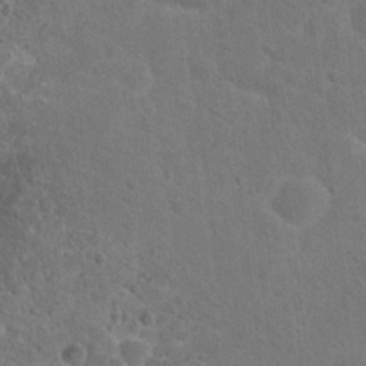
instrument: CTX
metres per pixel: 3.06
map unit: Hto
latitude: 23.3859
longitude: -47.8962
